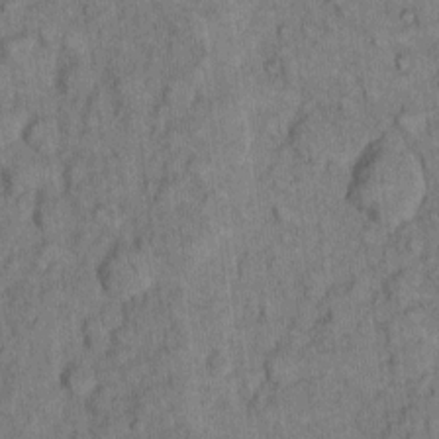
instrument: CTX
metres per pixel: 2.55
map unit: eHh
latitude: 8.5924
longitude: -63.7450
